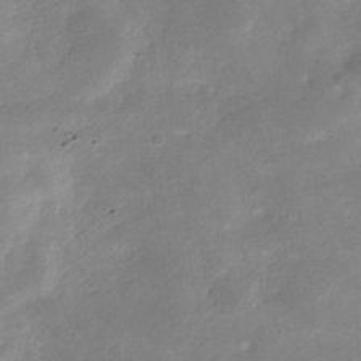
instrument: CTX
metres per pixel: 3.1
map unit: Hve
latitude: -31.2565
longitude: 89.5021
